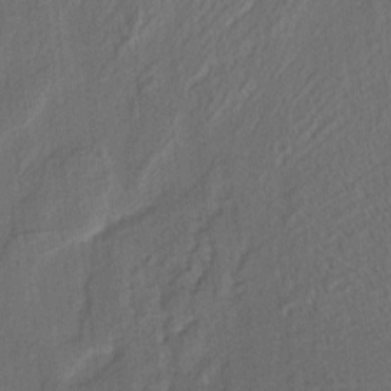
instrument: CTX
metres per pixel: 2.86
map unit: eHh
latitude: 5.4804
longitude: -77.1025
